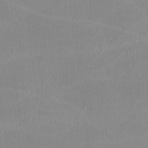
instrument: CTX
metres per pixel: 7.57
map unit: lHvf
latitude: -12.1039
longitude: -101.0459
